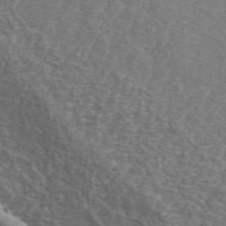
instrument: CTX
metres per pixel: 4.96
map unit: ANa
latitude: 44.4034
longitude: 25.4454
